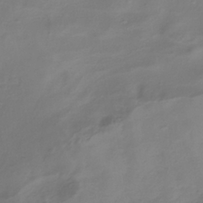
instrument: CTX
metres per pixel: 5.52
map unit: ANa
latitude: -37.7288
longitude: 97.9556
